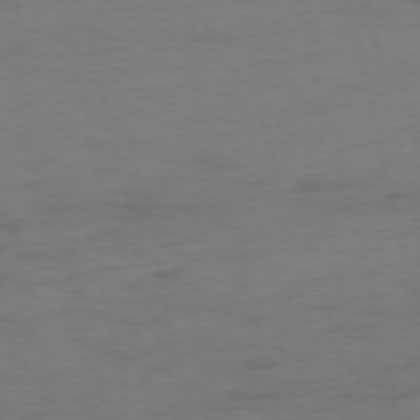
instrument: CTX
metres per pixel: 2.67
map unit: Ap
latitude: -75.4644
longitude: -74.3278
